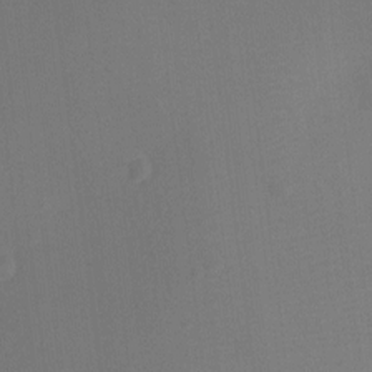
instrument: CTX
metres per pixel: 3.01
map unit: Ht
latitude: -9.6722
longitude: -23.9717
